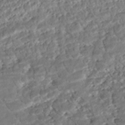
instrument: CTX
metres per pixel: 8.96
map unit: ANa
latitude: -42.3306
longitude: 109.0675
